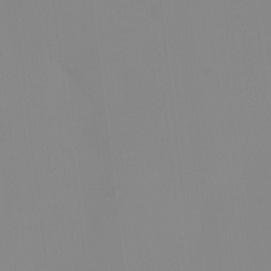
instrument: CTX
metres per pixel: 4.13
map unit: eHh
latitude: -4.0283
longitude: 16.6708
